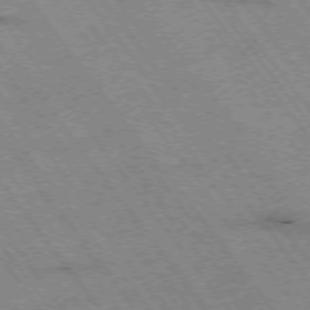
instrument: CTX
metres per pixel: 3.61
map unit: Hpe
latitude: -74.9164
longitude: 4.4818
